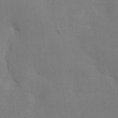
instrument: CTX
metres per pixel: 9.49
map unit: Htu
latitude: -6.3873
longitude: 144.7274
